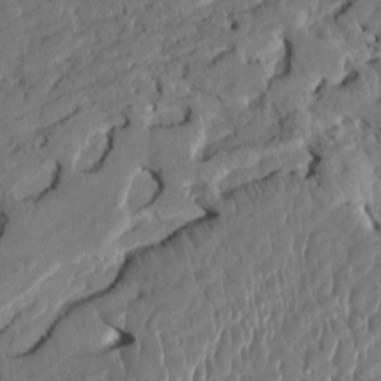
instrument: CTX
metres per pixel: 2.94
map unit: HNhu
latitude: 5.7261
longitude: -5.3293
